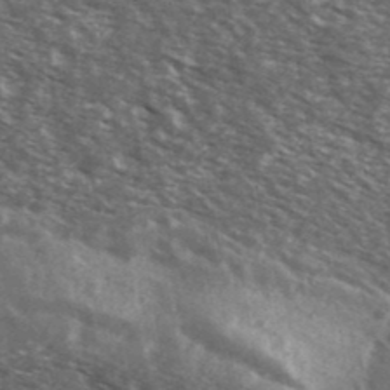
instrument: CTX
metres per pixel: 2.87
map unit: Ave
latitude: 39.9339
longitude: -109.1025
